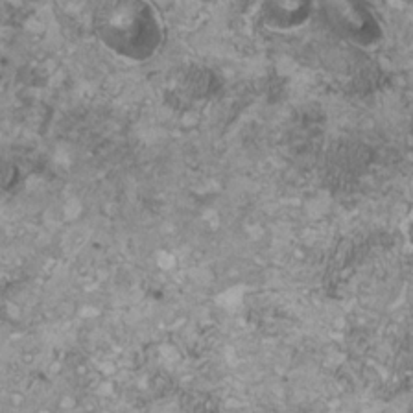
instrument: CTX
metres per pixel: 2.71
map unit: HNhu
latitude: 1.0836
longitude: -0.9324
